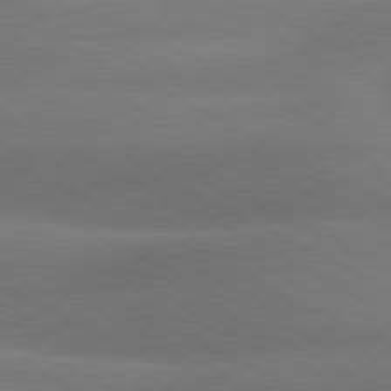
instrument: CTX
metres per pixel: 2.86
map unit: lApd
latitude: 81.0647
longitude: 129.0487
